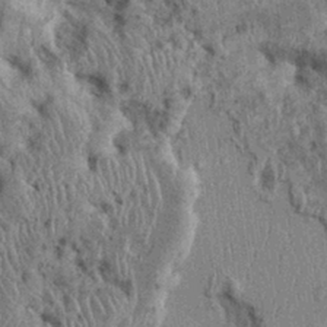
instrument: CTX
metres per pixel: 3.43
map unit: Ht
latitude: -0.2173
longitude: -14.0633
